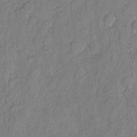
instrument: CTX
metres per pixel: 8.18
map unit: eHh
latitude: 6.3656
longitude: -75.8205
